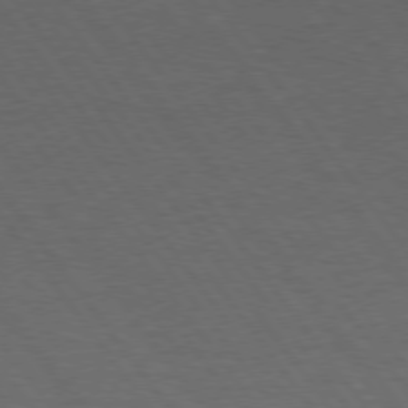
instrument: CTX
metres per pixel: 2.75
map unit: Hpe
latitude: 74.8569
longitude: -141.3103
